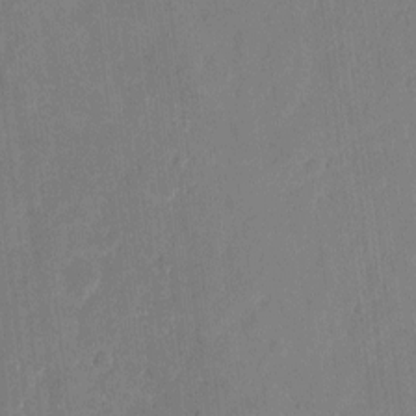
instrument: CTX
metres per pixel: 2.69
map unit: eHh
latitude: 5.6883
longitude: -66.6301
